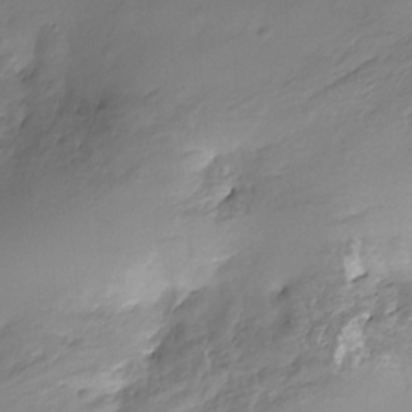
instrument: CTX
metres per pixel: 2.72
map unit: HNhu
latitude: -21.1242
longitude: 84.5573
